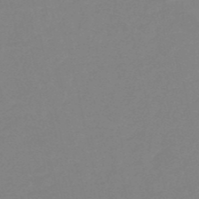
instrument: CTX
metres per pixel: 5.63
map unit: eHh
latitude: -52.6329
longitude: -24.8757
